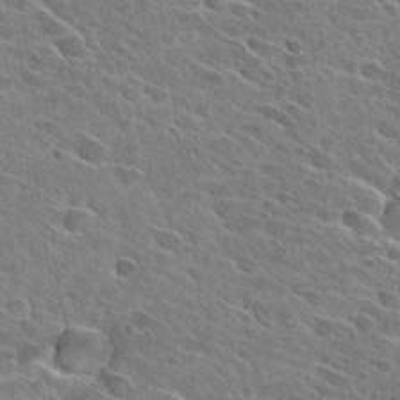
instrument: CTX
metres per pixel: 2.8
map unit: Hto
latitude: 28.4412
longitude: -43.1781
